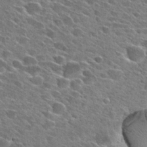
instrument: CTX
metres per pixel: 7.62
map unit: Hto
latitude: 27.2159
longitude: -43.1403
